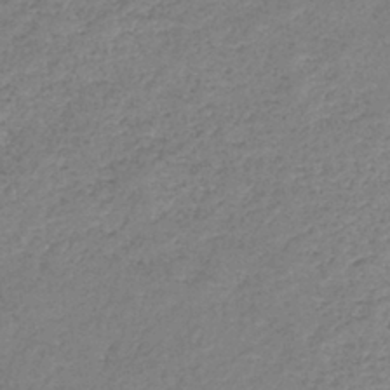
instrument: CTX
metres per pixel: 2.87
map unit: eHb
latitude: -38.4251
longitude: 78.6518
